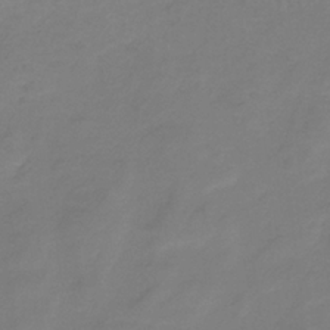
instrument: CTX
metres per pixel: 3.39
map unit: HNb
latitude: -33.9178
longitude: 60.9353
